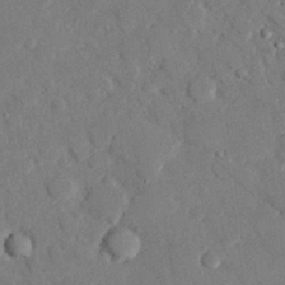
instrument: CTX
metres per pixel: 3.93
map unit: eHh
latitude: 27.2915
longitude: -80.6679
